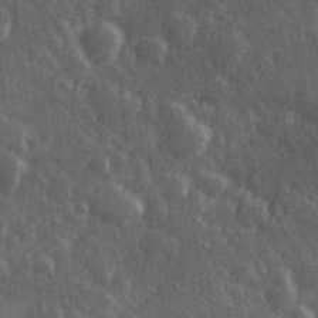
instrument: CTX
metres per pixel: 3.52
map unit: Hve
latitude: 27.0081
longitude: 146.9730
